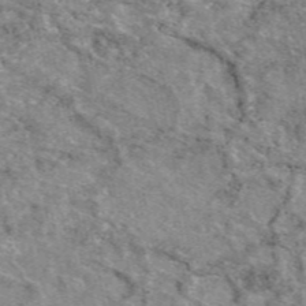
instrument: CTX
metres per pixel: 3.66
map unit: eAb
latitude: 49.1592
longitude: 113.9556
